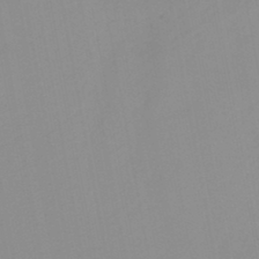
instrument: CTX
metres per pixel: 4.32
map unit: HNb
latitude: -45.0109
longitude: -43.5938
